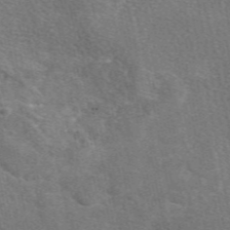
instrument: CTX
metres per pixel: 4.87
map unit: eAb
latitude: 49.0836
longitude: 115.7666
